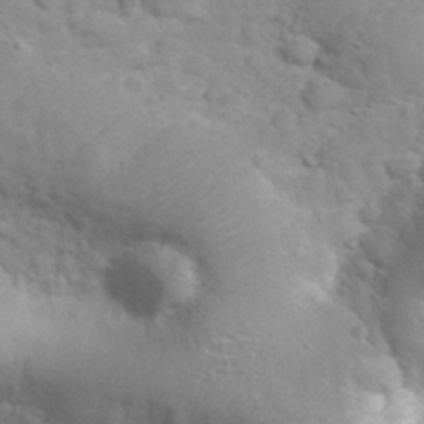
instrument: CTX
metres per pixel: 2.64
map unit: eHh
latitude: 32.1578
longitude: -61.7827
